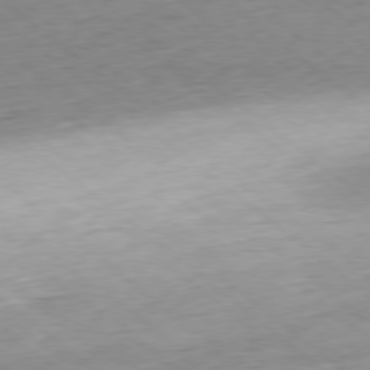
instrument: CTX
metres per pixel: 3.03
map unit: Hpe
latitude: -78.8597
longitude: 11.1998
